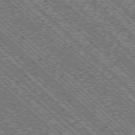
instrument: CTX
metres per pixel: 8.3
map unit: Ap
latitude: -76.1795
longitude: -96.5735
